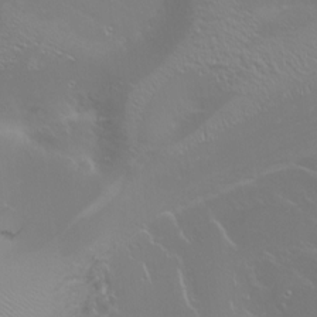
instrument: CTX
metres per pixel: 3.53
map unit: Nhu
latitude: -5.8044
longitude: -91.6694
